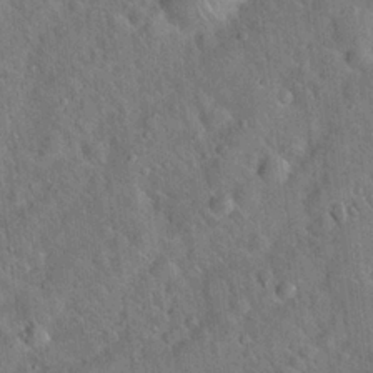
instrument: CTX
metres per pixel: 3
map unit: Hto
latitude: 19.5182
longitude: -53.2726
